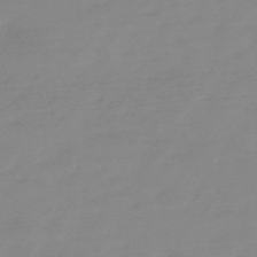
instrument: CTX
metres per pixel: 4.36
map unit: HNb
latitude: -49.5399
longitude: -38.3656
